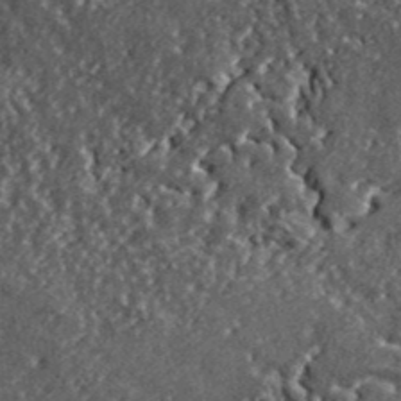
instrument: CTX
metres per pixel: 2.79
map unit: lHvf
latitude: 41.8961
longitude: -89.0081
